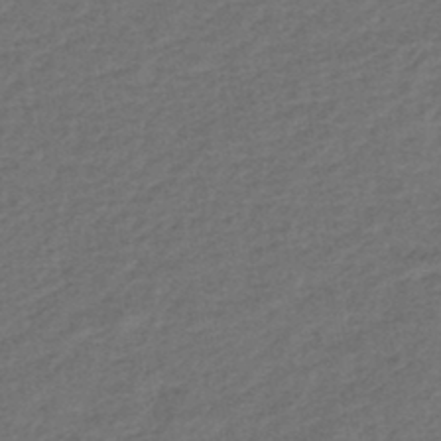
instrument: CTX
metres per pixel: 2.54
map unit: eHb
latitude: -43.4076
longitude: 83.0108
